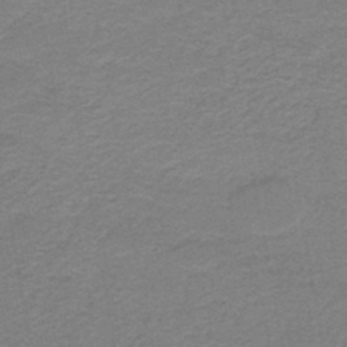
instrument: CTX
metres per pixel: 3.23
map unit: HNb
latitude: -44.7652
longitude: 52.5006
